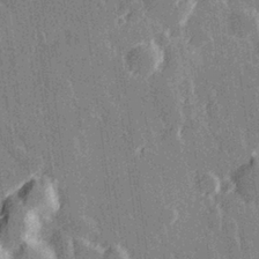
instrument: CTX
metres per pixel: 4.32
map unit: Hve
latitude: 27.6883
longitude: 145.4832
